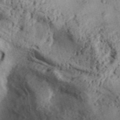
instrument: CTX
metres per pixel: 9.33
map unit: Aa
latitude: 30.8002
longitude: -137.1215
